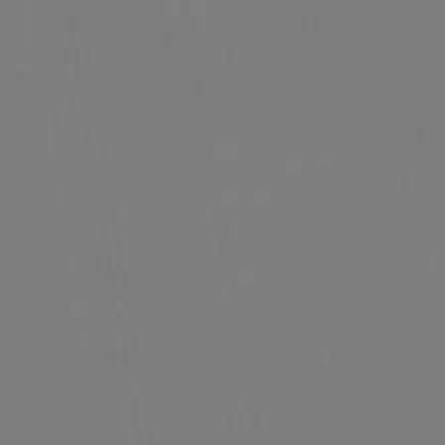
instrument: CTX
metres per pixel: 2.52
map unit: lHb
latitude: -46.7463
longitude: 71.3321
